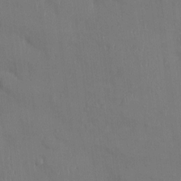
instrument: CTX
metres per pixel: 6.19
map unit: Ht
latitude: -4.4062
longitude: -13.9150
